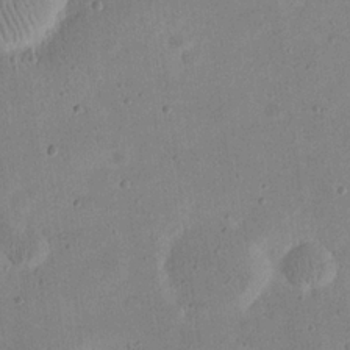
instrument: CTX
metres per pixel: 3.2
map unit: eHh
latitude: 20.9136
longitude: -70.1767
